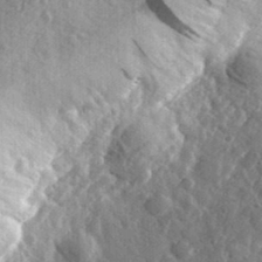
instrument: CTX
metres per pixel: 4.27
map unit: eHh
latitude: 34.2333
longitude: -80.3089
